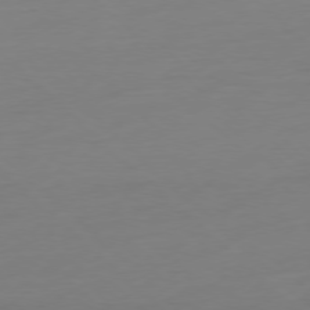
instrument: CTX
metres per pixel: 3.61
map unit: Ap
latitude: -77.8800
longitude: -78.0633
